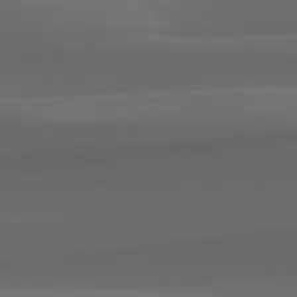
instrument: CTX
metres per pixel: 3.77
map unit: lApd
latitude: 82.2522
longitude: 143.3131
